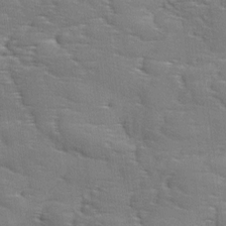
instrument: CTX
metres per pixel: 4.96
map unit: Ave
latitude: 11.6316
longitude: -106.1200
